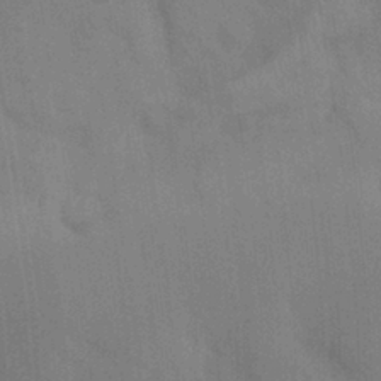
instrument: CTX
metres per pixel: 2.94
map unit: Nhu
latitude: -11.5210
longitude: -22.4790
